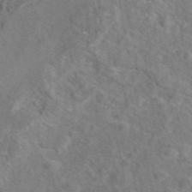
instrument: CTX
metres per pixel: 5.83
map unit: eAb
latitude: 44.8191
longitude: 110.6329
